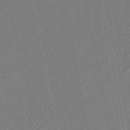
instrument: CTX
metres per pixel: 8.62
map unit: lHb
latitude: -45.2565
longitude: 75.2754
